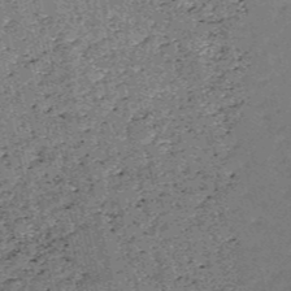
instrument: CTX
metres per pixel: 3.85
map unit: HNb
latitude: -54.4629
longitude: -39.9339
